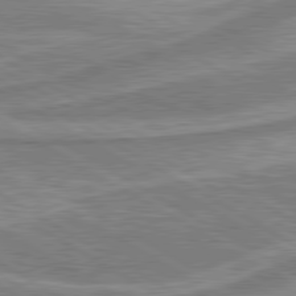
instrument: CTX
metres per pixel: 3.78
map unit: lApd
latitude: 80.1767
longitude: -178.3468
